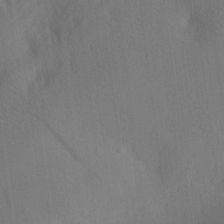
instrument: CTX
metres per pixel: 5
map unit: lAa
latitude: 21.1592
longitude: -138.8569
